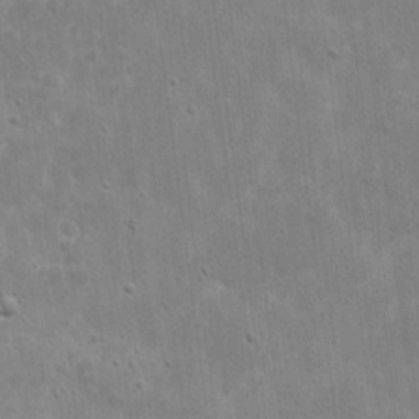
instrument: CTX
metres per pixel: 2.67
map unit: eHh
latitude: 8.5357
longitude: -72.7813
